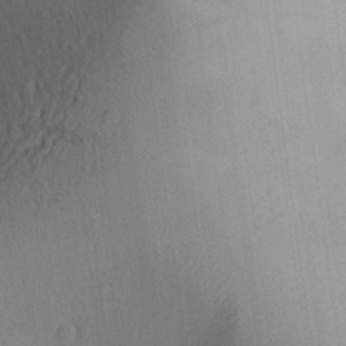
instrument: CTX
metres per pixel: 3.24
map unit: Aa
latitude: 27.0459
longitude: -146.3090
